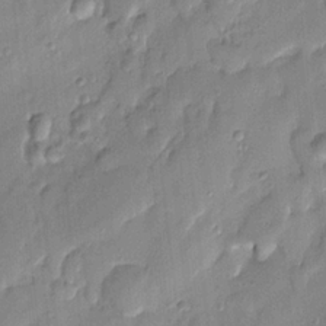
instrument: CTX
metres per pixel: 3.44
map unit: Htu
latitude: 3.4048
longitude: 152.2172
